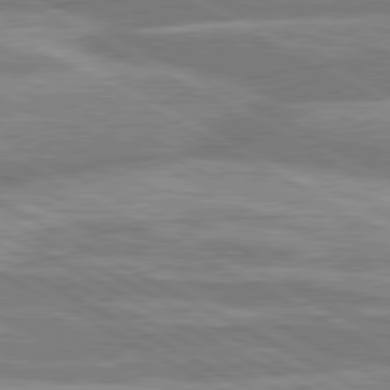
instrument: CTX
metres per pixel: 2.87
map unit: lApd
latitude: 80.3845
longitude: -167.0458
